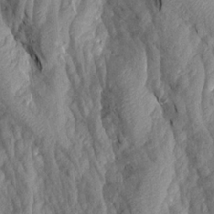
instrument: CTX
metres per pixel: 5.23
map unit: Aa
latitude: 18.7435
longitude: -145.9528
